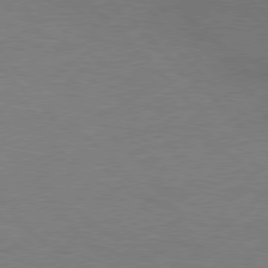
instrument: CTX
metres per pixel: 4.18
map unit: Hpe
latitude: 77.0269
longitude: -156.2711
